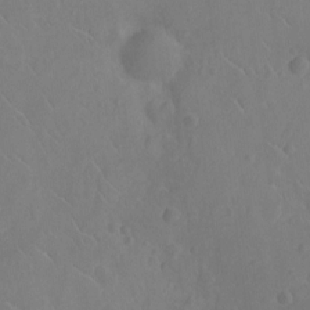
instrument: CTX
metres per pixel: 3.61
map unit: Nhu
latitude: -10.6519
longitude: -21.6694
